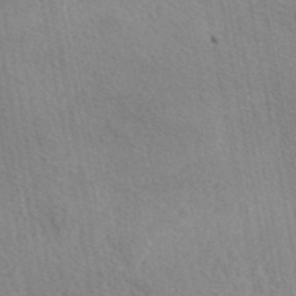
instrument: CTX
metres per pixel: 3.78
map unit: eAb
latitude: 42.9703
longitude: 113.5966
